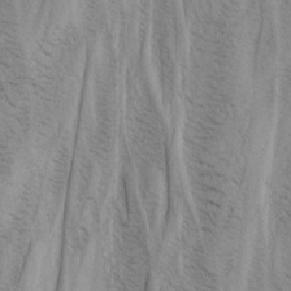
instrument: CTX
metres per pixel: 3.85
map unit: Nhu
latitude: -3.0108
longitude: -73.6505
